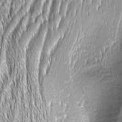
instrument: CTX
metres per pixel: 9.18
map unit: Aa
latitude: 7.8961
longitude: -132.6491
